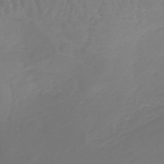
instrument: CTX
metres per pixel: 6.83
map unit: lHb
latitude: -41.4454
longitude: 65.1431
